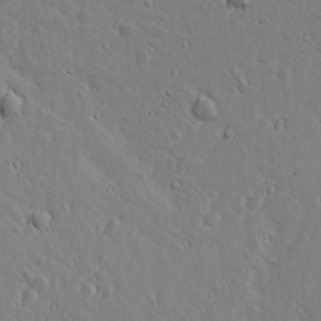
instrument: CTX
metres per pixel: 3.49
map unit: Ave
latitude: 18.7246
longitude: -132.6868
